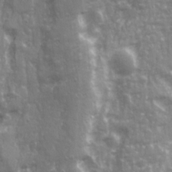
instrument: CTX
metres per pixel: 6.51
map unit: Ave
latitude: 21.1970
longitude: -132.8191
